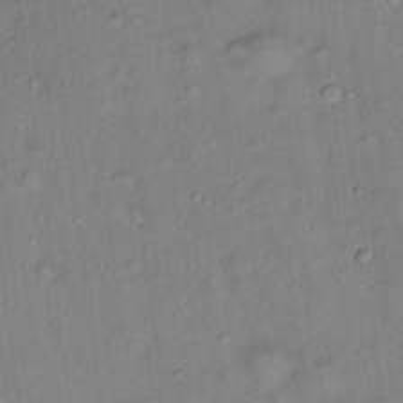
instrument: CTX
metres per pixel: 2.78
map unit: Hto
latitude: 15.3860
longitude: -39.9906
